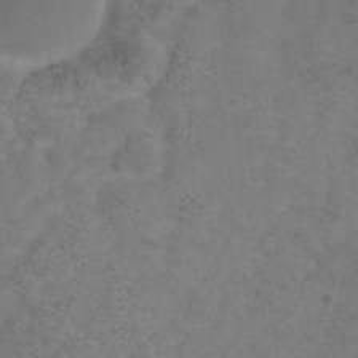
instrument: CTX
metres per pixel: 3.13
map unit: Hve
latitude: -33.9367
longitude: 91.1243
